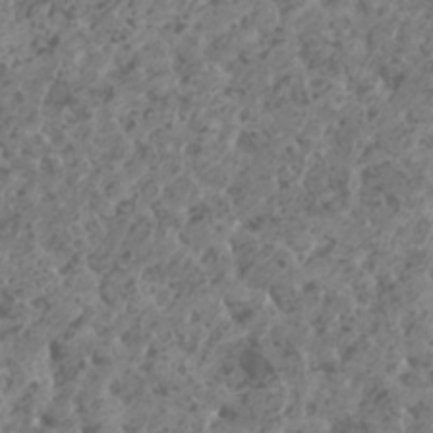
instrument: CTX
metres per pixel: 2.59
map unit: HNhu
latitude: 0.7813
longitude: 7.6722
